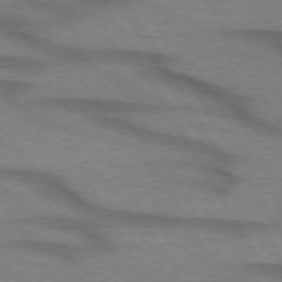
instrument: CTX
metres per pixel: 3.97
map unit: lApd
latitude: 72.9703
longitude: -57.8583
